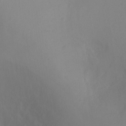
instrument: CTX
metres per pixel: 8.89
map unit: Ht
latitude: -9.8422
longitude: -31.8395
